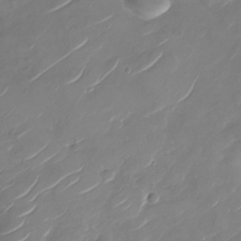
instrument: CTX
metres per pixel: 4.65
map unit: Nhu
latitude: -29.4454
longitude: -72.0822
